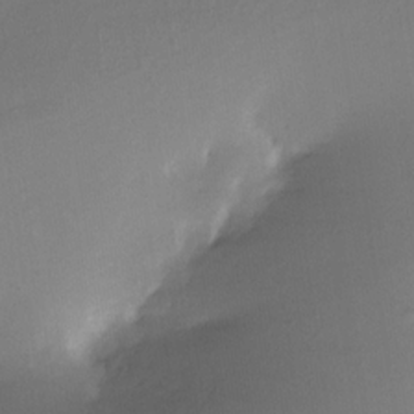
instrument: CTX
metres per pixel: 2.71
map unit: Nhe
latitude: -31.8611
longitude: -116.7246
